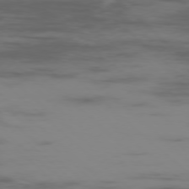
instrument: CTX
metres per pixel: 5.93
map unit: Ap
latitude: -77.2565
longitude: -67.2725
